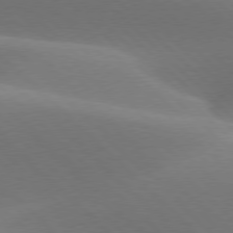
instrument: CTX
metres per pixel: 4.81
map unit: lApd
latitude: 77.3292
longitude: -51.5371
